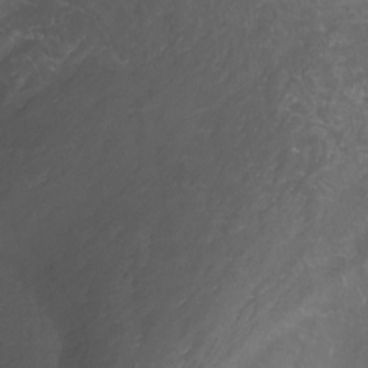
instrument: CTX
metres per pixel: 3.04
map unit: Nhu
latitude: -9.3698
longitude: -77.1970
